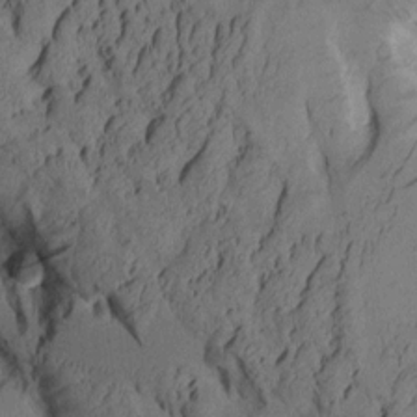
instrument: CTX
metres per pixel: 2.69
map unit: Aa
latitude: 8.5546
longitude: -127.4049
